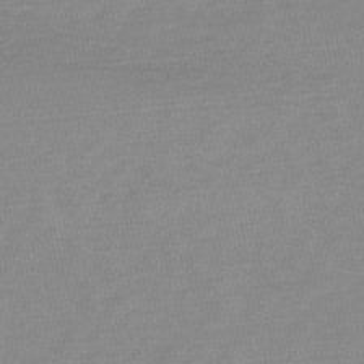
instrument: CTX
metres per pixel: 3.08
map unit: HNb
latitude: -49.5588
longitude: -38.2522
